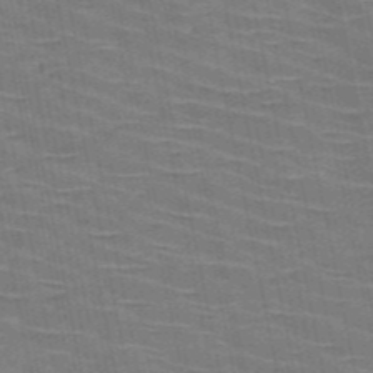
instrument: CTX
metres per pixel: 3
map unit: HNb
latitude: -53.4265
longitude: -45.3104
